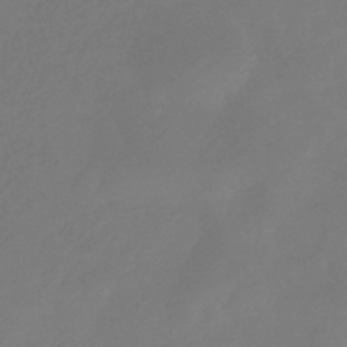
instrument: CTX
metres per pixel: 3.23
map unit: eHb
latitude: -34.4818
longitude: 78.5951
